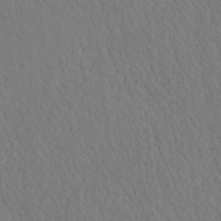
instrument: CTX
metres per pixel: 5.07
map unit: eHh
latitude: -3.1620
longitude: 15.8423
